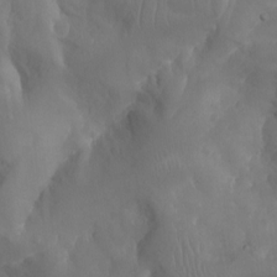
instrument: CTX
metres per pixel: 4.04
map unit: Aa
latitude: -7.9178
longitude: -78.1200
